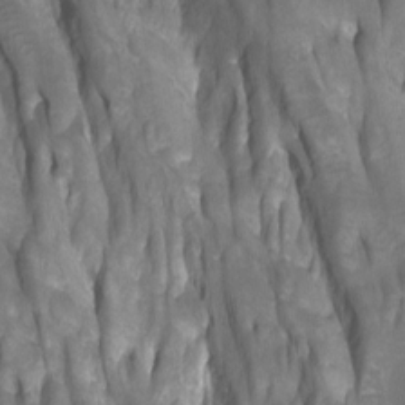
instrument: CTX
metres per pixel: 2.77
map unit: Htu
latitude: -7.4454
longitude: -49.3482
